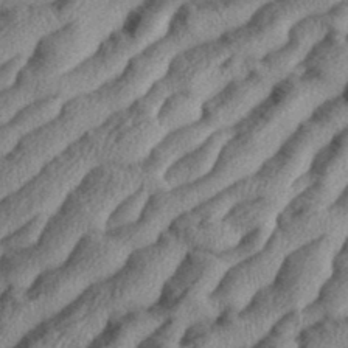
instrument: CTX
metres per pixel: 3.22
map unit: eHh
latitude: 37.4616
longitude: -136.7624
